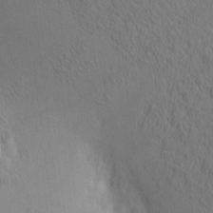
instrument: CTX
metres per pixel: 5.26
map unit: eHh
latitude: -3.3320
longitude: 15.7478
